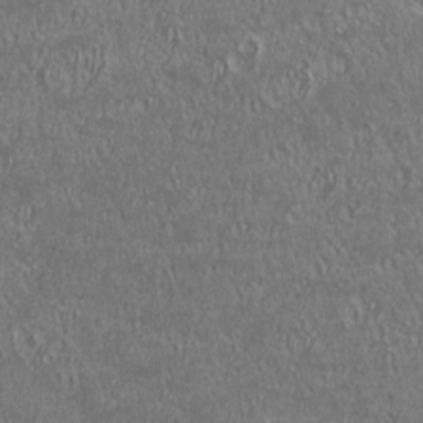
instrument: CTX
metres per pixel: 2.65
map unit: Nhu
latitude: -1.1054
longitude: -78.5168
